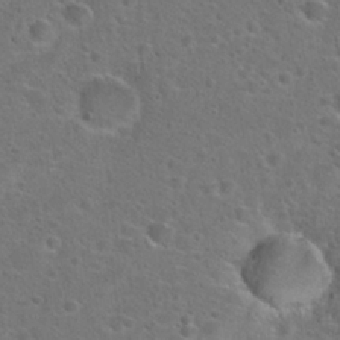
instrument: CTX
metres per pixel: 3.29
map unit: Hto
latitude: 23.6127
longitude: -46.8002
